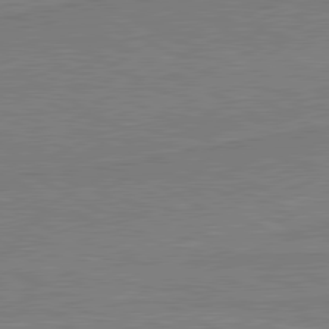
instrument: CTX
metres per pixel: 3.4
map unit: lApd
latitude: 80.6113
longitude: 168.2550
